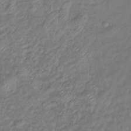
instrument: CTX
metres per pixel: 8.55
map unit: eHb
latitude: -39.1053
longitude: 78.5384
